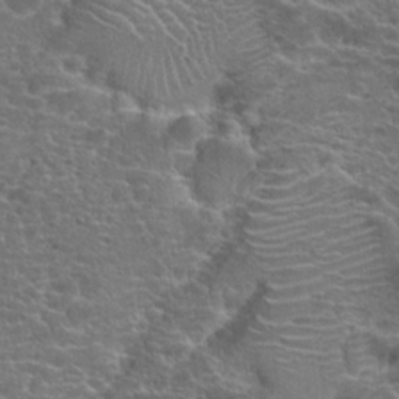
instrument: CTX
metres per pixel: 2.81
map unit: Hto
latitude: 18.8758
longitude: -41.4804
